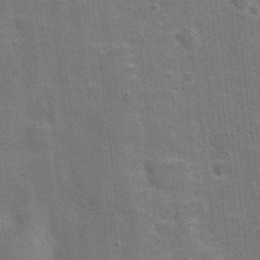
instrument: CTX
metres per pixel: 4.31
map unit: Hve
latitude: 18.8758
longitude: 151.9178
